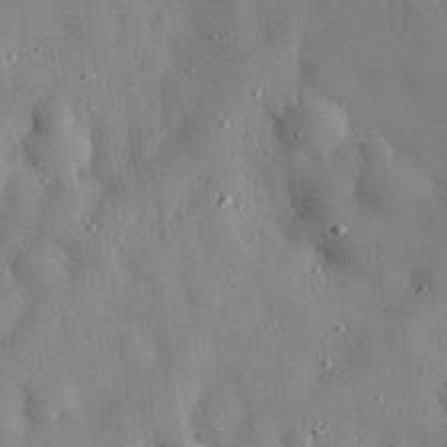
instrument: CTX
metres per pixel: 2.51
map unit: eHh
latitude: 29.7827
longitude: -74.2900
